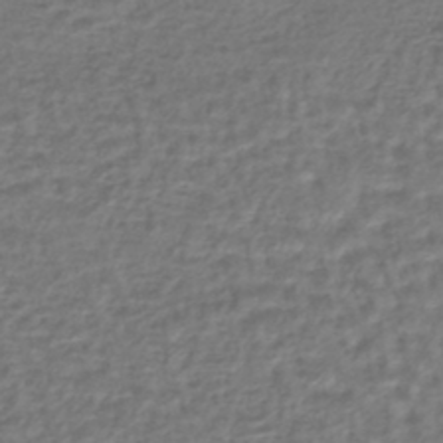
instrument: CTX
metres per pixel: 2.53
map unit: HNhu
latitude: -45.2943
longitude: 99.7666
